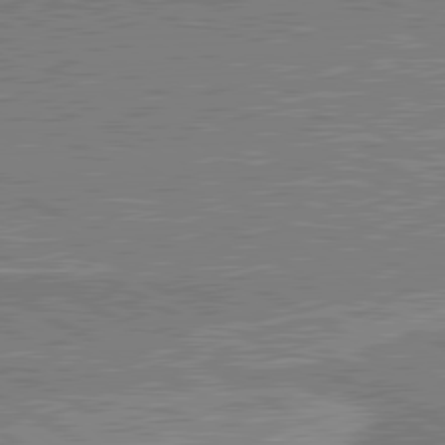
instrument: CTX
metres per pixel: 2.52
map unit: lApd
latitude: 80.6679
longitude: 144.6519
